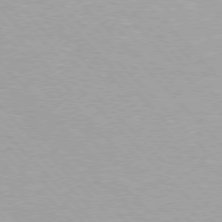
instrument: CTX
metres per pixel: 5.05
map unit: Hpe
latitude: 76.2333
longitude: -156.0822
